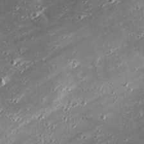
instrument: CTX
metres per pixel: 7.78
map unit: eHh
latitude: 24.6112
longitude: -89.8584
